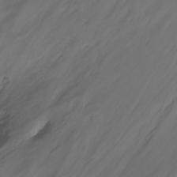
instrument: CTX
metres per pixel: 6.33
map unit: Ht
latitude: -14.6708
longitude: -57.3670
